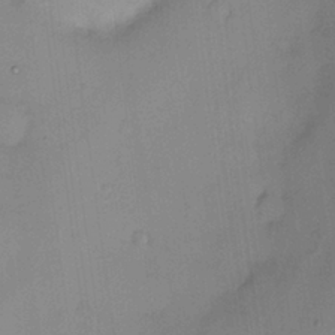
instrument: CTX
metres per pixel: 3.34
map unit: HNhu
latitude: 3.4993
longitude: 8.9164
